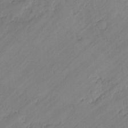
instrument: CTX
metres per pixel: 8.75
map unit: lAvf
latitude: -1.7856
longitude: -105.8962
